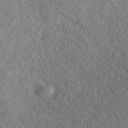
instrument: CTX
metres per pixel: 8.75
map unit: eHh
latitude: 36.7058
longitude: -138.8380
